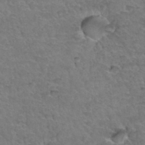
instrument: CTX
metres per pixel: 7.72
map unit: Hto
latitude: 35.0080
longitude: -47.0648
